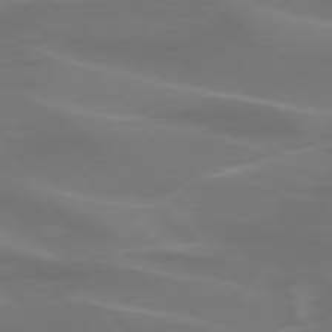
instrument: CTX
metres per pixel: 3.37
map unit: lApd
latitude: 74.4790
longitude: -61.8772
